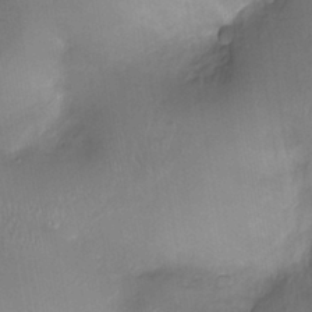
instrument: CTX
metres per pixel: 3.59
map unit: Ht
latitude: -17.1620
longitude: -44.5546
